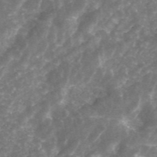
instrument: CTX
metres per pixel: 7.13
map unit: ANa
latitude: 45.2348
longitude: 29.8045
